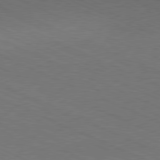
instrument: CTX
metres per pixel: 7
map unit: Hpe
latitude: -81.3888
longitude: 15.7100
